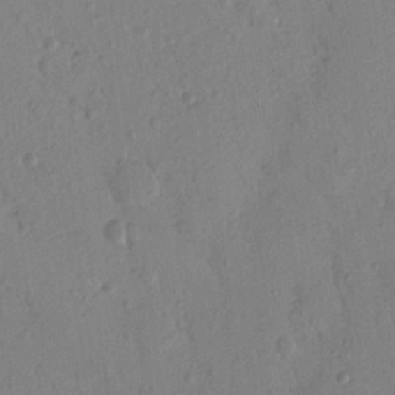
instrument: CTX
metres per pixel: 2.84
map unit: Nhu
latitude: 16.0822
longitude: -78.8380
